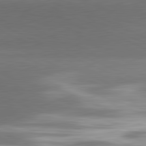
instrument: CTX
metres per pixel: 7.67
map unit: lApd
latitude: 81.6694
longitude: 139.2754
